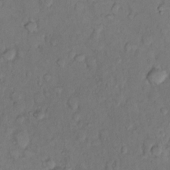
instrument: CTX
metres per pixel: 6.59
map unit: Hto
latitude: 10.8380
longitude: -62.0822
